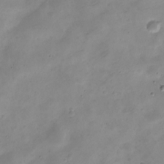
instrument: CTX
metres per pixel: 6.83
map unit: Nve
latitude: -23.6344
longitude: 105.8044
